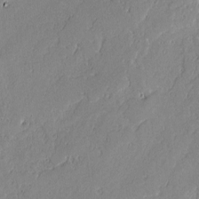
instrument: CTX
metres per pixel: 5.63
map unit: lAvf
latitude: -0.3685
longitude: -106.8002
